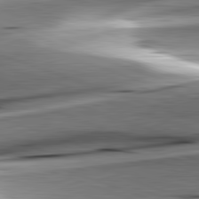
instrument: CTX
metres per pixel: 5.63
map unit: lApd
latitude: 82.2333
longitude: -151.1214
